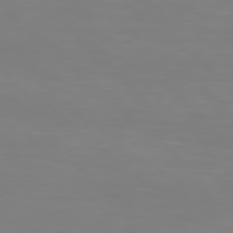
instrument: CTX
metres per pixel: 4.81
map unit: Hpe
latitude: 77.2915
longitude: -166.6490
